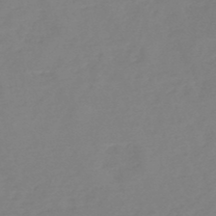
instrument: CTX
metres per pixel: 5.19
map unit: HNb
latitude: -49.4644
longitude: -43.8961
